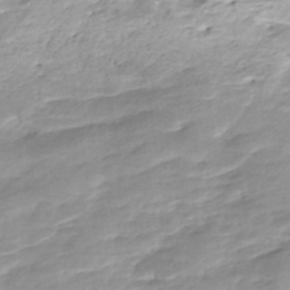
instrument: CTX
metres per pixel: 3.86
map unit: Nhe
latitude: -48.1039
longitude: -172.5167
